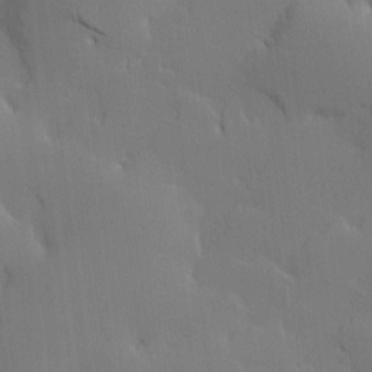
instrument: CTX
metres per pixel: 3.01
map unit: Nve
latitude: -8.0850
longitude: 175.4832
